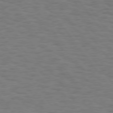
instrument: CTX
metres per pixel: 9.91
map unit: Hpe
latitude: 75.5749
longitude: -136.6113
